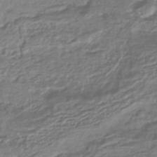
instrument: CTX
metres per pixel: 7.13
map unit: HNhu
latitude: -44.6330
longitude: 96.9731
